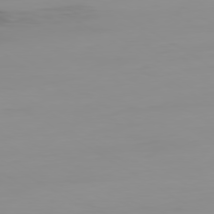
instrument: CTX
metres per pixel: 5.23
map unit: Ap
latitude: -79.8044
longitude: -78.1767
